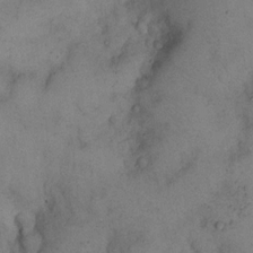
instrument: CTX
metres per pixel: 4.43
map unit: eHh
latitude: 15.5372
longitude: -63.3482
